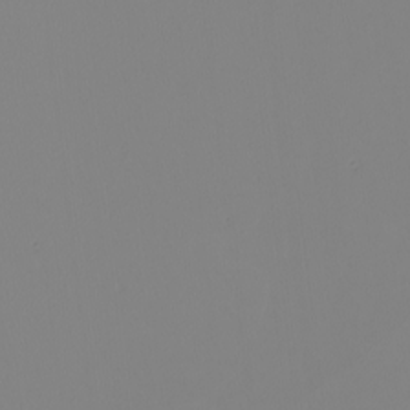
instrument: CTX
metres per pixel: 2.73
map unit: Nhu
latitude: -5.3131
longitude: -91.9717
